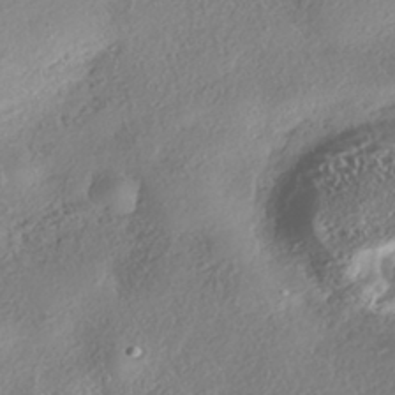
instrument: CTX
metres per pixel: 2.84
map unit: eHh
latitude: -41.6344
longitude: 121.6533
